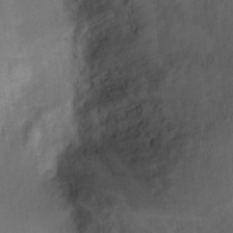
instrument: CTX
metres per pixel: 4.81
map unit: Ht
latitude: 6.4412
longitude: -36.1389
